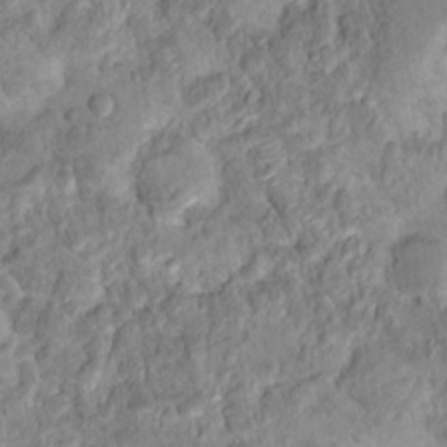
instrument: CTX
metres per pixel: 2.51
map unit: Hto
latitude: 17.1781
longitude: -40.2333
